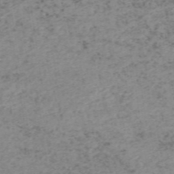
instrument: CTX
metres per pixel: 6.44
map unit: HNhu
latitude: -48.5574
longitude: 30.6896
